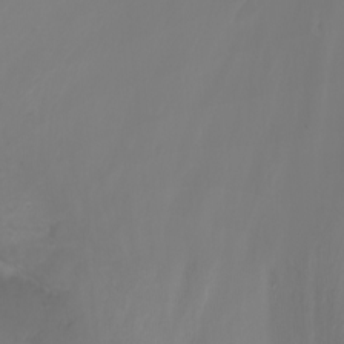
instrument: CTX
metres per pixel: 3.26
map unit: Ht
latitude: -3.1809
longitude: -62.0255
